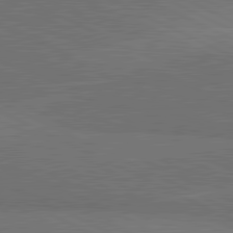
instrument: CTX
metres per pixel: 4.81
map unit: lApd
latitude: 81.4804
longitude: 149.2943
